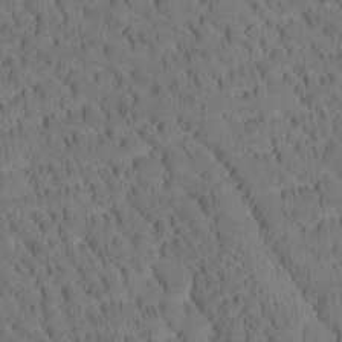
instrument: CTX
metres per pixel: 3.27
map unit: Htu
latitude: -3.5021
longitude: 172.4251
